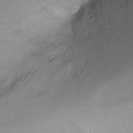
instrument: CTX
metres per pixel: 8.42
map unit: Nhu
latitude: -10.8219
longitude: -36.9136
